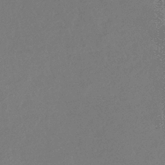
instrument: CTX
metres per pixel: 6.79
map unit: eHb
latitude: -35.6722
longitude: 78.9352
